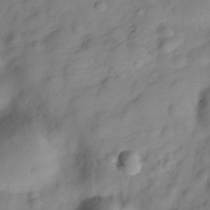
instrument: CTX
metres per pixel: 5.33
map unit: Hve
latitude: -28.9542
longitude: 93.2754
